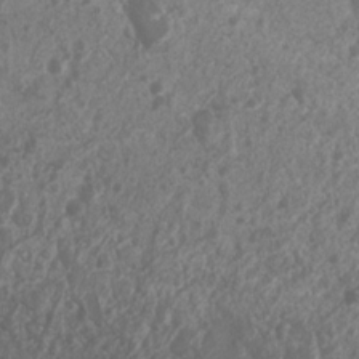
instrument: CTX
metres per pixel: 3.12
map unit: Nhu
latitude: 7.0836
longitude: -20.7246
